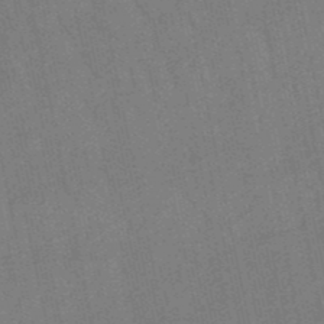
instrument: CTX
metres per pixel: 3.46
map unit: lHb
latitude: -49.5210
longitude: 78.5195
